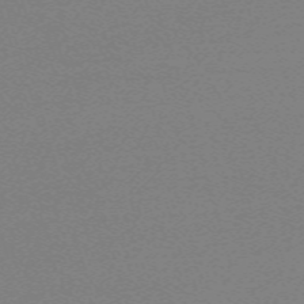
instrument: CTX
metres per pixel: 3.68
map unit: eHh
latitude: -62.7085
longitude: 52.1039
